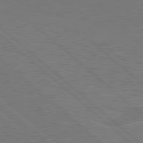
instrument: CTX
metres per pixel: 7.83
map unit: Hpe
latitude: 78.4412
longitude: -127.9717
